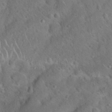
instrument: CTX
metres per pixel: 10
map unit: Hto
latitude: 20.2523
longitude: -50.0633
